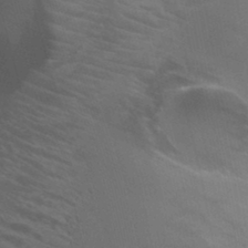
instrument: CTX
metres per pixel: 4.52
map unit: Ht
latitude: -0.6708
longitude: -17.0458
